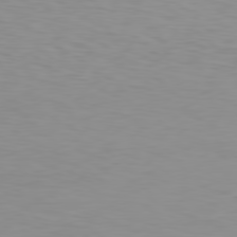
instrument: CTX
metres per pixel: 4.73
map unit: Hpe
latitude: 78.3845
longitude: -144.6868
